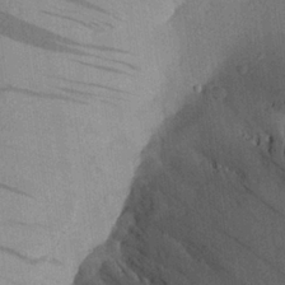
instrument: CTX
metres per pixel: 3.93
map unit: Aa
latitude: 25.3292
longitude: -145.0080
